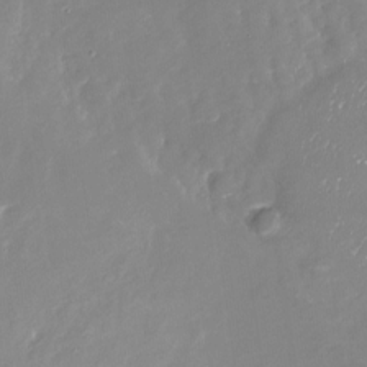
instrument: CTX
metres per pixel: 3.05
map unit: Nhu
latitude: -29.1242
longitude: -76.8191
